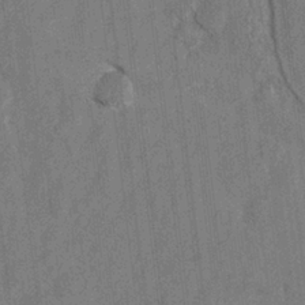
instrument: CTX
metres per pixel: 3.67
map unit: Hto
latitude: 8.1389
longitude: -34.7435
